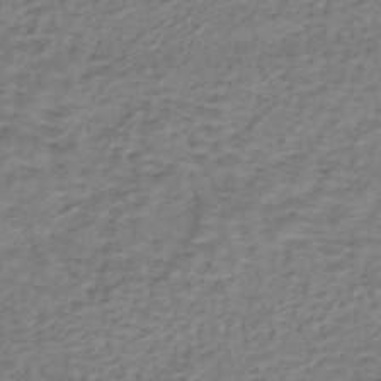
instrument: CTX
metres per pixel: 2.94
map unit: HNhu
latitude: -43.0297
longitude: 101.5966
